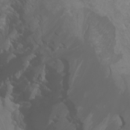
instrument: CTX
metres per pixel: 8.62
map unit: Htu
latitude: -7.0864
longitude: -71.3104
